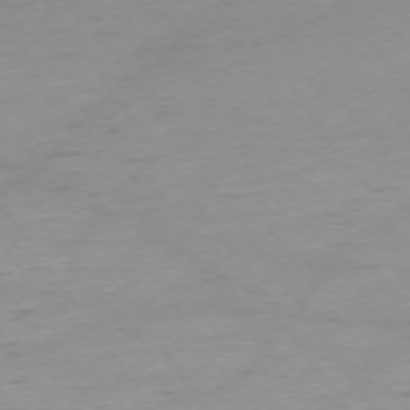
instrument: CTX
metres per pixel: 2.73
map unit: Ap
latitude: -74.7086
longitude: -85.2726
